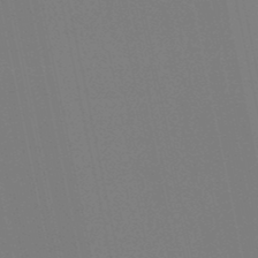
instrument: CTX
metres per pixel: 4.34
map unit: lHb
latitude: -48.1795
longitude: 75.2376
